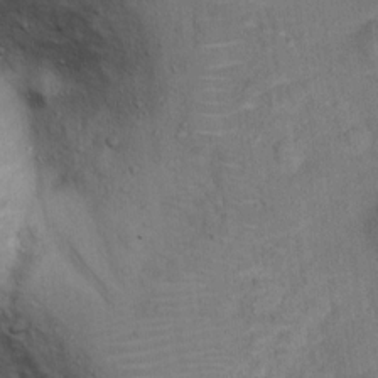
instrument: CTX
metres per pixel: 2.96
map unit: Ht
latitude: 13.8206
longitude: -39.8016
